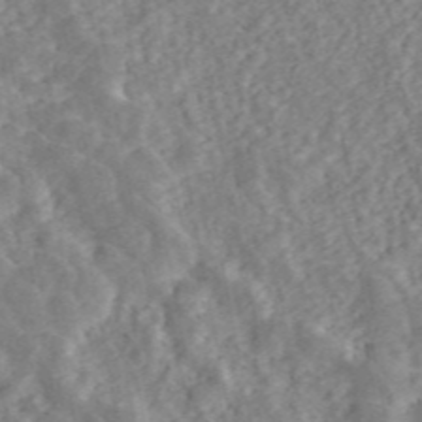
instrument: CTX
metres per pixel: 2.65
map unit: ANa
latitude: 46.2145
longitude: 23.8612
